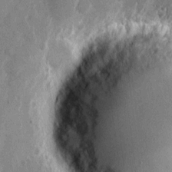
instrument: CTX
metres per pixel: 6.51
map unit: eHh
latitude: 9.5938
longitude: -67.5560
